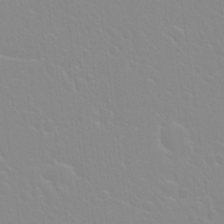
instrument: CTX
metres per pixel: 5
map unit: Hto
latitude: 20.9325
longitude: -33.4615
